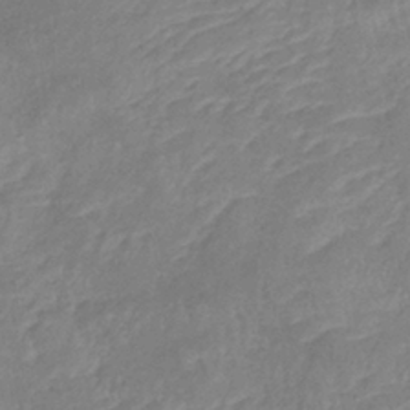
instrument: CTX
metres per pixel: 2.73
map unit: lHb
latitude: -37.0486
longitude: 74.2362
